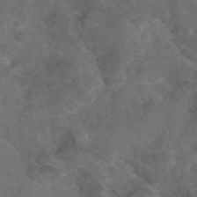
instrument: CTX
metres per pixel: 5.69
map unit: eAb
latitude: 46.4223
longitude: 114.9919
